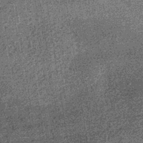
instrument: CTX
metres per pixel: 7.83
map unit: lHb
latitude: -36.0661
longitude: 67.6911
